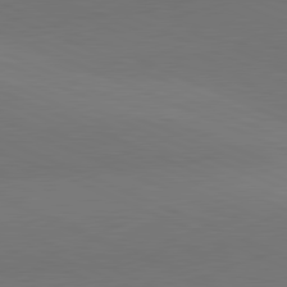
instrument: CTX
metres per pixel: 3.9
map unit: lApd
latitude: 81.5560
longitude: 136.5573
